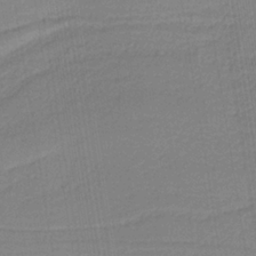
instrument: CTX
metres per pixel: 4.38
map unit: HNb
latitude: -37.0297
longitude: 57.5777
